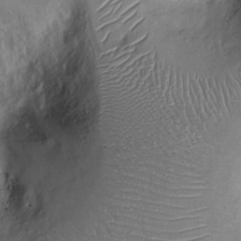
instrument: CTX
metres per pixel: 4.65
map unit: Ht
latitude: -1.7100
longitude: -13.4994
